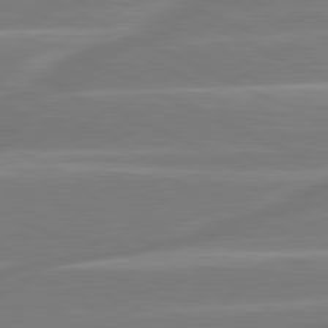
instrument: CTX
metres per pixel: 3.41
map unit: lApd
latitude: 81.1025
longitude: -130.8002
